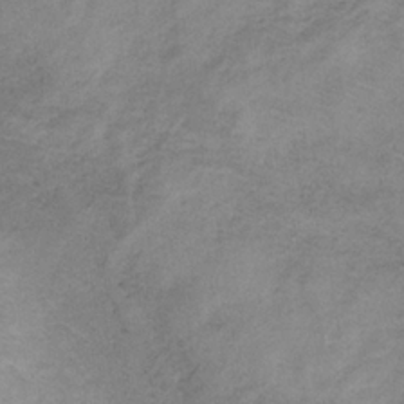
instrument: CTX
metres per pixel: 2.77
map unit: HNb
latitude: -32.8408
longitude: 58.3117
